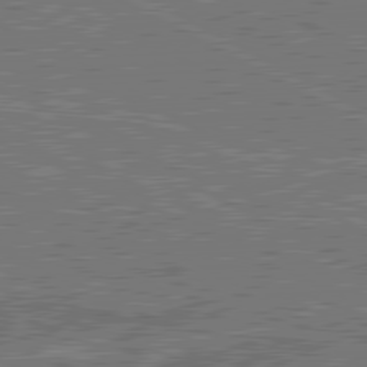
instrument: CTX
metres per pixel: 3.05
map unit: lApd
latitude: 80.7435
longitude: 118.6518
